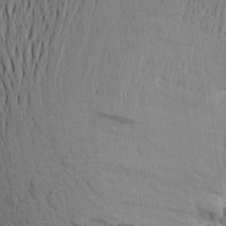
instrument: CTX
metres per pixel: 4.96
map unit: Aa
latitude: 19.3859
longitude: -149.0458
